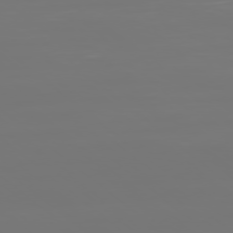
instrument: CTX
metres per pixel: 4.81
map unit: Ap
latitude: -78.8975
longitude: -60.9324
